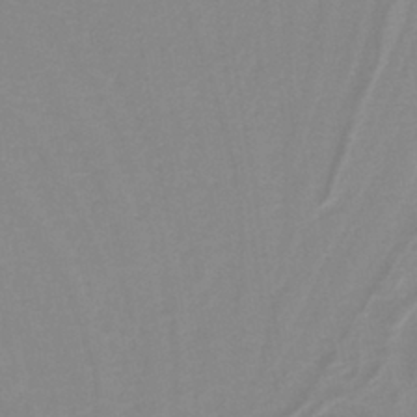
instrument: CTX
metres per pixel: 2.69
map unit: lHb
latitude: -40.3873
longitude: 52.4629
